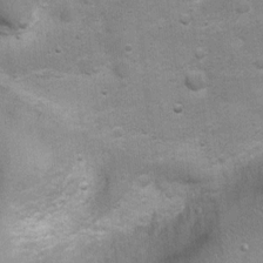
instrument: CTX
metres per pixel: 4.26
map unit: Ht
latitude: 4.5735
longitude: -21.8772
